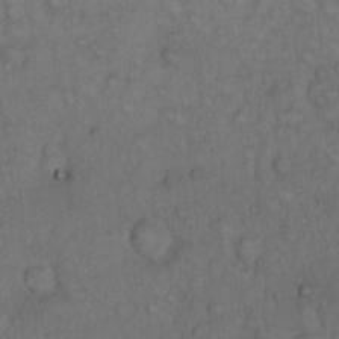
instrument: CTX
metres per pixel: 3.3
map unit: Hto
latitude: 12.1389
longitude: -57.3292
